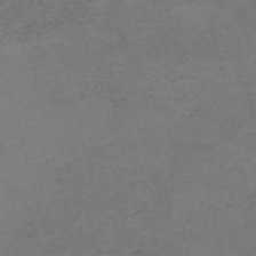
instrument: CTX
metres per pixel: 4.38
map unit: HNb
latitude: -55.5399
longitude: -46.6302
